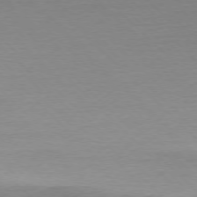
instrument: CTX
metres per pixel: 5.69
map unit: Ap
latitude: -77.0486
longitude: -70.7624
